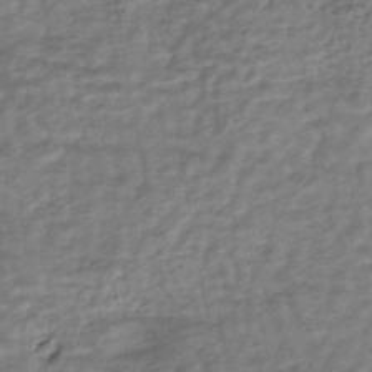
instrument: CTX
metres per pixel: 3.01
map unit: HNhu
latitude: -44.8597
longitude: 102.1984
